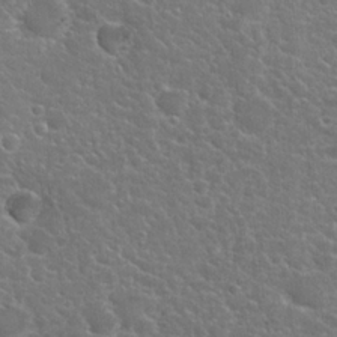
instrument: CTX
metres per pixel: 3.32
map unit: Hto
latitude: 20.6113
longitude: -36.5924
